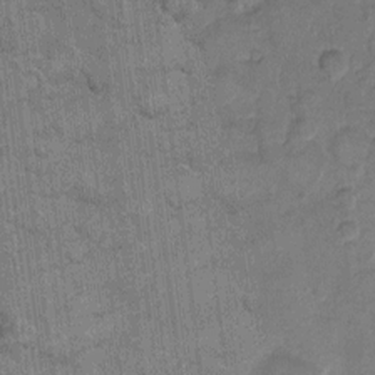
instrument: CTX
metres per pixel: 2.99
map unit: eHh
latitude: 10.2901
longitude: -64.9136
